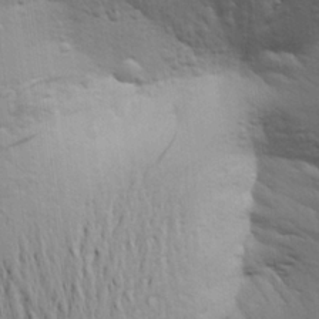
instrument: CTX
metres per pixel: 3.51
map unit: Aa
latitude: 22.7624
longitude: -150.2333
